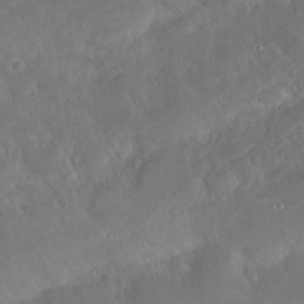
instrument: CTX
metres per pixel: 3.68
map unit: Nhu
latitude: 23.1025
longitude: -62.7624
